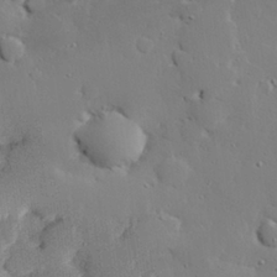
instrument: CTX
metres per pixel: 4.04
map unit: eHh
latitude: 28.1578
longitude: -82.2711
